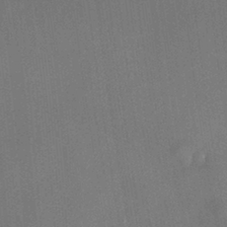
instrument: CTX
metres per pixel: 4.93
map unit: HNhu
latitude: 13.2915
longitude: 10.9542
